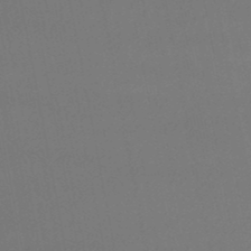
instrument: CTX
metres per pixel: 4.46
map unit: lHb
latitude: -48.3307
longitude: 62.4251
